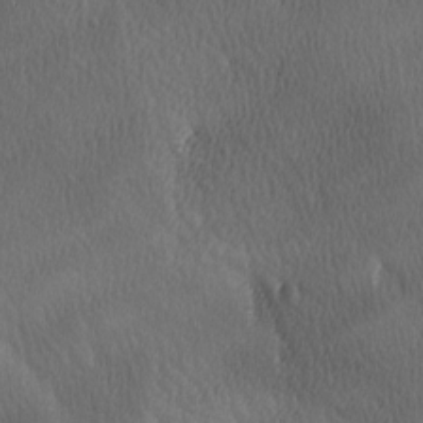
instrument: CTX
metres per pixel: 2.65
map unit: Ave
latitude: -6.8597
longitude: -122.5924
